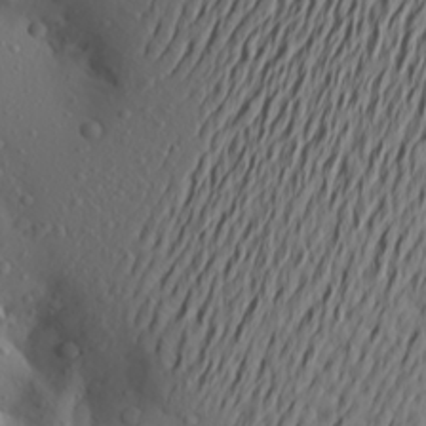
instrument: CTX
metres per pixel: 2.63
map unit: Aa
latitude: 23.0080
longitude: -146.0822
